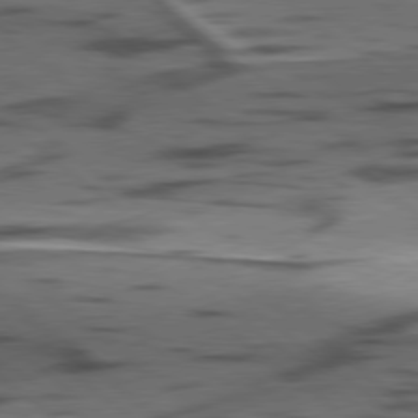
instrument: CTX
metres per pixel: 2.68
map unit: lApd
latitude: 78.8758
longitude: -50.2333
